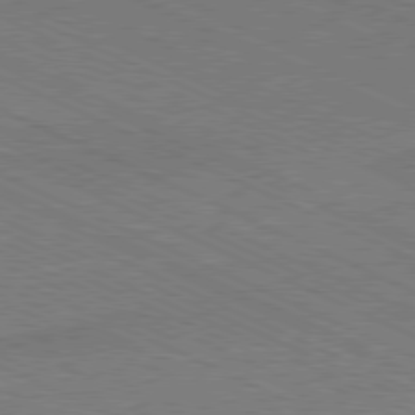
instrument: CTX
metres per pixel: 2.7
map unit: Hpe
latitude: -81.1053
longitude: 15.7478
